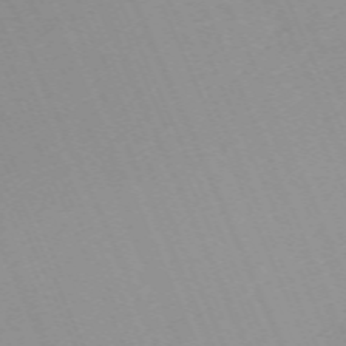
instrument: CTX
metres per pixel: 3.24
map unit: Nhu
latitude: -67.5399
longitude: 39.2376
